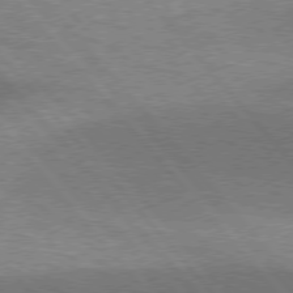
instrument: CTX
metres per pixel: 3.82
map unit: lApd
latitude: 76.4790
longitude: -61.8394
